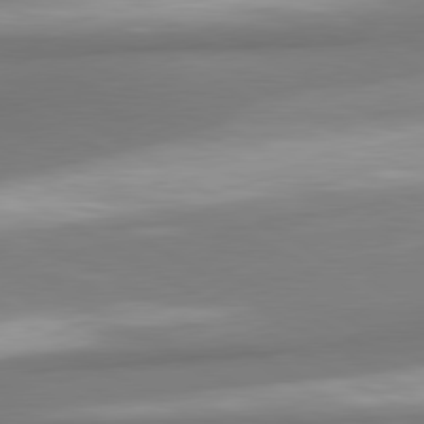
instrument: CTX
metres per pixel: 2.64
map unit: lApd
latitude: 80.2522
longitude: 178.4440
